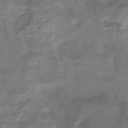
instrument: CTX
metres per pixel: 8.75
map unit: Nhe
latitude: -48.1984
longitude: -171.5938
